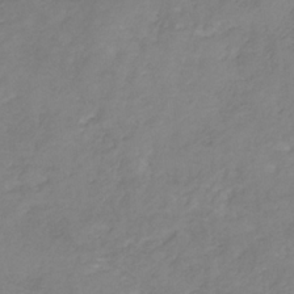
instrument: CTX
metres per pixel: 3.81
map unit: HNb
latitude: -31.5021
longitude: 61.6533
